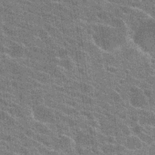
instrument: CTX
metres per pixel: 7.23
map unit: Hto
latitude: 23.2726
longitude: -40.8380
